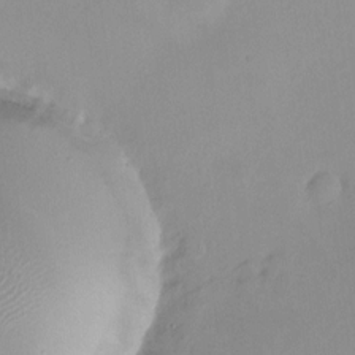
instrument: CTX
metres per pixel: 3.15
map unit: HNhu
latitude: 6.1767
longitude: 8.1039
